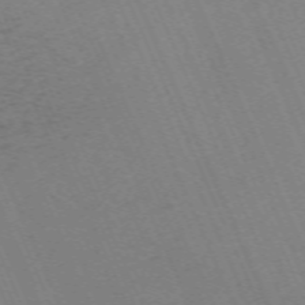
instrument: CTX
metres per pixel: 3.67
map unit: Nhu
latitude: -68.1227
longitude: 38.9542
